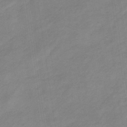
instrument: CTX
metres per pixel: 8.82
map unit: lHb
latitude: -34.5574
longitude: 68.7463
